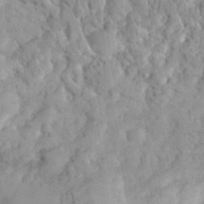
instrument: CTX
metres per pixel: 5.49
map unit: eHh
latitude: 32.5357
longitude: -65.2159
